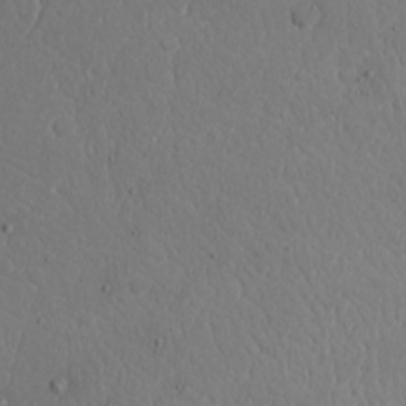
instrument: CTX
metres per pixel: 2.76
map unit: Nhu
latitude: 21.5182
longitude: -71.9717
